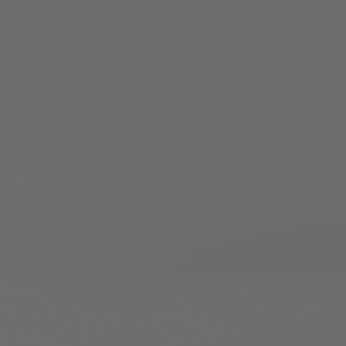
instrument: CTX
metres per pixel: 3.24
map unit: Hpe
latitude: 76.5734
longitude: -140.6112
